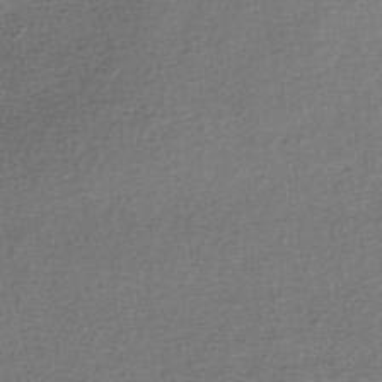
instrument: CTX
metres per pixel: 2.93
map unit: lHb
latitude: -45.0675
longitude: 58.4062
